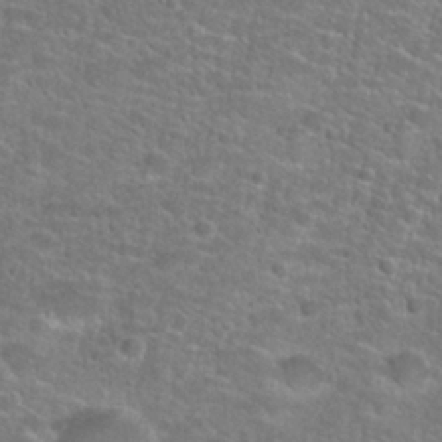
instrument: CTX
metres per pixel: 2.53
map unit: Hto
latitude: 24.8002
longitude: -49.5182
